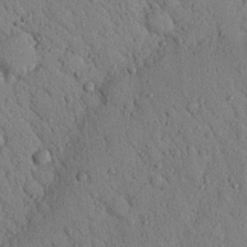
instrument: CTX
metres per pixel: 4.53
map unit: Nhu
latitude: 22.5357
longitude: -76.1955
